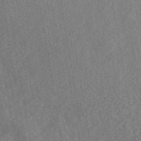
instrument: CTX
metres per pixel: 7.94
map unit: eAb
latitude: 45.4048
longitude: 116.8219
